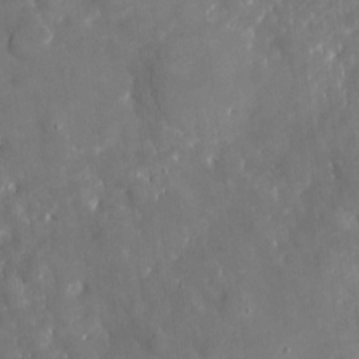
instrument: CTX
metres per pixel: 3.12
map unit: eHh
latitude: 5.0647
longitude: -70.0822
